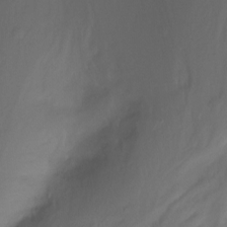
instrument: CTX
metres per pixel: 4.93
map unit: Nhu
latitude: -12.8975
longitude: -60.4790
